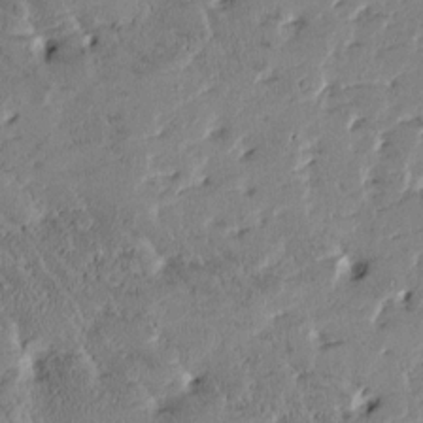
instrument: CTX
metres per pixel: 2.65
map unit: Htu
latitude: -1.7667
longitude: 176.1039
